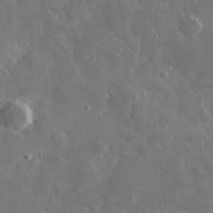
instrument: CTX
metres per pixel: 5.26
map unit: lHvf
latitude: 33.8961
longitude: -87.4993
